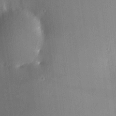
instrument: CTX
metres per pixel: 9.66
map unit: HNhu
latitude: 9.8206
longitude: 15.8990
